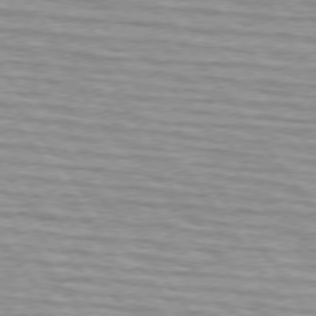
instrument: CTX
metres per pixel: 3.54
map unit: lApd
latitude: 74.8191
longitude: -75.7828
